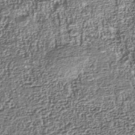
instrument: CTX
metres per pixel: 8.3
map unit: Nhu
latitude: -40.3495
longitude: -86.1767
